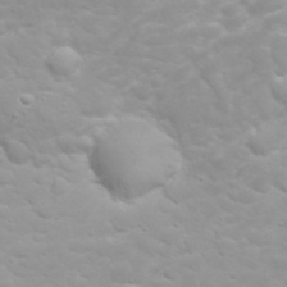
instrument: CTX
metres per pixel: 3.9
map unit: eHh
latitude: 31.9151
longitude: -62.5168
